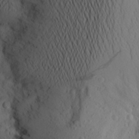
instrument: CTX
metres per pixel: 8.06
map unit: Aa
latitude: 24.6868
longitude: -147.4049
